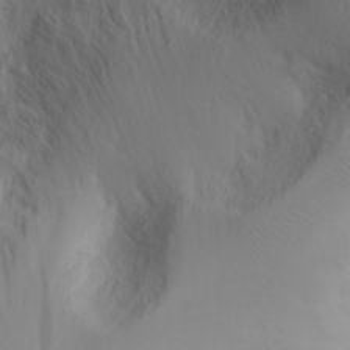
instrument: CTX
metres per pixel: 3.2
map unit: Aa
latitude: 28.9702
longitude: -146.1956
